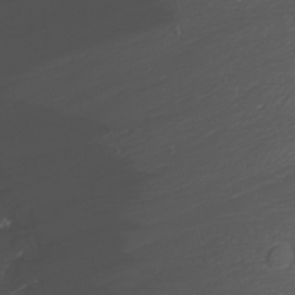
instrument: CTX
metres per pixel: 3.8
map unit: Nhu
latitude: -0.7653
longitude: -81.0458
